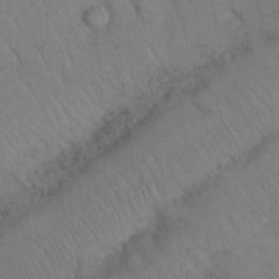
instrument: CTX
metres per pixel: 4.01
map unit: Nhu
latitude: 26.5546
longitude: -69.6127
